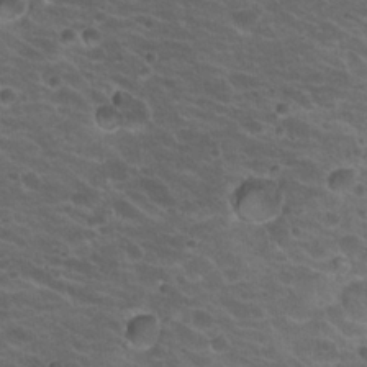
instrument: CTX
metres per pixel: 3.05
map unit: Hto
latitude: 19.7071
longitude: -32.5735
